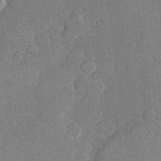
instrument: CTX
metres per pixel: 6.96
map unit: Hve
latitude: 23.4615
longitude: 145.2943
